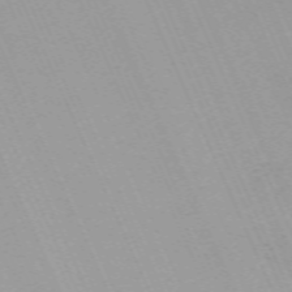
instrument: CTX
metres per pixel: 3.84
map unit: Nhu
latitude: -67.9178
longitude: 38.9164
